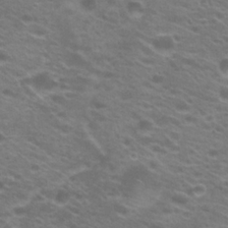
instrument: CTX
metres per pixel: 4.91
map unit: Hto
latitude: 22.2145
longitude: -37.4616
